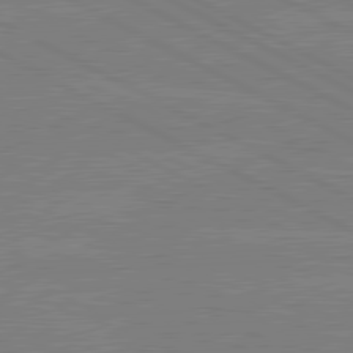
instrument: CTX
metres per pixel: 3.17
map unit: lApd
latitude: 80.4601
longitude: -127.9528
